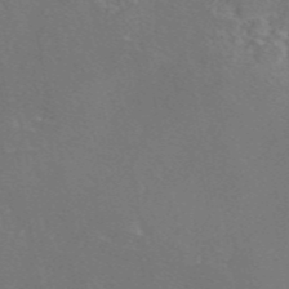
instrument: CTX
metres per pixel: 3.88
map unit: eAb
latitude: 46.7436
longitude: 109.9367
